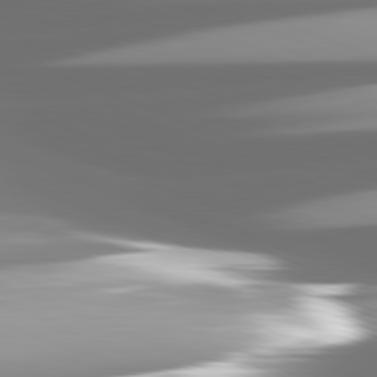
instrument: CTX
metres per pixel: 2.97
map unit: lApd
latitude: 82.0255
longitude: -147.8206
